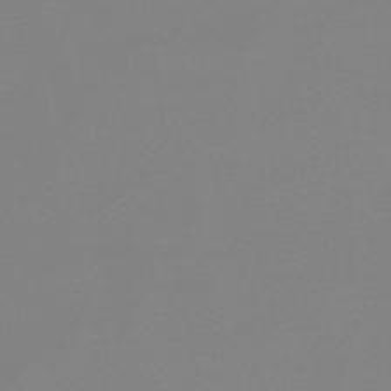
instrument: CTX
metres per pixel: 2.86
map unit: lHb
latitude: -49.0676
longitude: 68.3873
